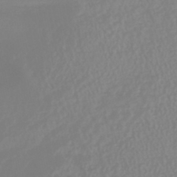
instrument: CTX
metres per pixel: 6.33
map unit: eHb
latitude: -45.5210
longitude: 84.7274
